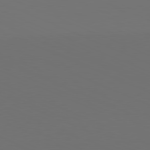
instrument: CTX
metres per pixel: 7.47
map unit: Hpe
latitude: -81.9556
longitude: 19.8233
